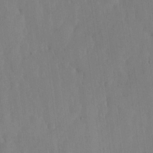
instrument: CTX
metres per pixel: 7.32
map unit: lHvf
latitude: 17.4993
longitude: -114.8568
